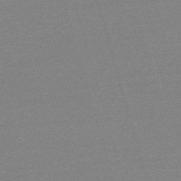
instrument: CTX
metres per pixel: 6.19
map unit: eHh
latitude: -62.3117
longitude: 52.2172
